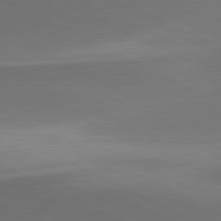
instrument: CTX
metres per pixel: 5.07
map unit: lApd
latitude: 81.4426
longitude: 154.7463
